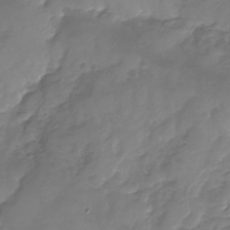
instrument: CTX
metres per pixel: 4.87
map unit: Nhu
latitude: -24.7274
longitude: -56.7435
